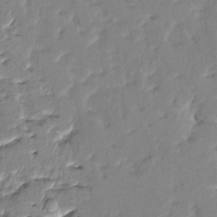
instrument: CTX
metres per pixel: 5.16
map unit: HNhu
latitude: 4.8569
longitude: 9.8233
